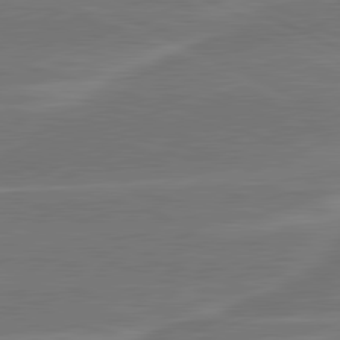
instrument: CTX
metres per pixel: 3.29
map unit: lApd
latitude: 81.3482
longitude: -129.7449
